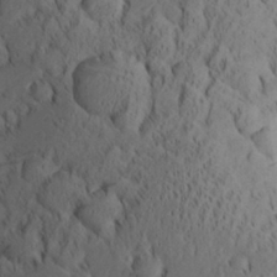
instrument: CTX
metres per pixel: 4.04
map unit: Aa
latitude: 28.6490
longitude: -131.9340
